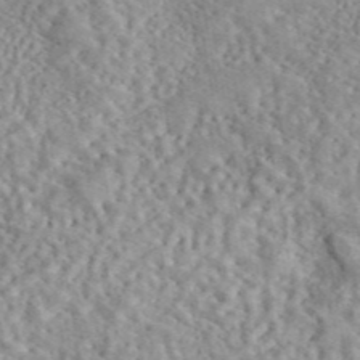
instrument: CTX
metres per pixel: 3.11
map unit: eAb
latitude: 44.2333
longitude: 116.8785
